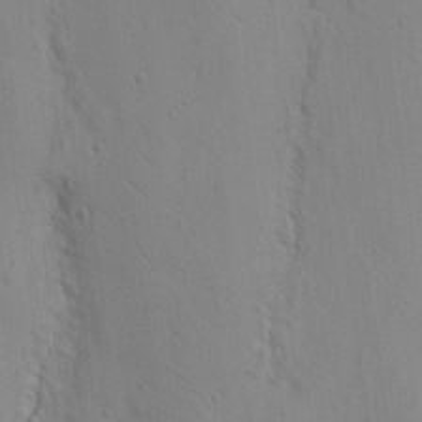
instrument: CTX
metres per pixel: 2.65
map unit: Nhu
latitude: 16.7813
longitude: -78.0822
